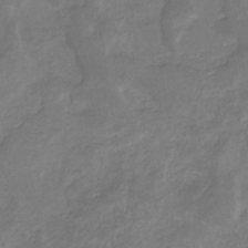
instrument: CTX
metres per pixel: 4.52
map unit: eHb
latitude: -33.2943
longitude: 72.3684
